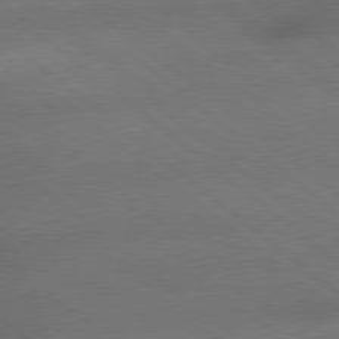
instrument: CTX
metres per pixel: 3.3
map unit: lApd
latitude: 79.2726
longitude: -166.8191
